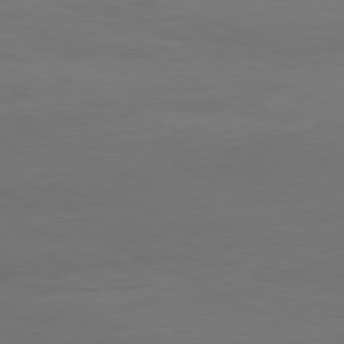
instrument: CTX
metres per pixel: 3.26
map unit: Hpe
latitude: -81.2565
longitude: 19.7667
